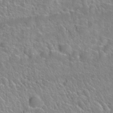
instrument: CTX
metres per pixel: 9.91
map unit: Nhu
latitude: 28.1578
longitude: -52.8758
